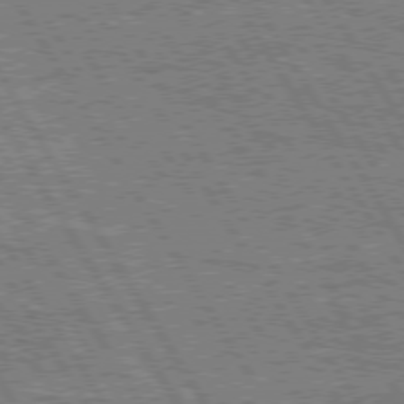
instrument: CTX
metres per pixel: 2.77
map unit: Hpe
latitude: 75.0458
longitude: -154.6112
